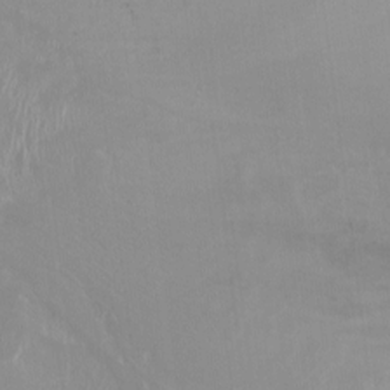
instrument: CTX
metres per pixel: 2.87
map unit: Ht
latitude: -15.5966
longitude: -41.4615
